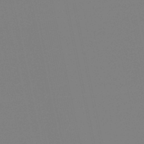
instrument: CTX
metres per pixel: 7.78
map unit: lHb
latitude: -49.5399
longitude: 70.1606
